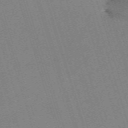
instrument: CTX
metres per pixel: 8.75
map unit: eHh
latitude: -63.0864
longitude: 49.6533
